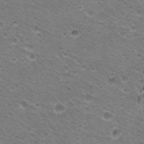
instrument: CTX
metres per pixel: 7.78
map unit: Hto
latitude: 20.8191
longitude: -32.5735
